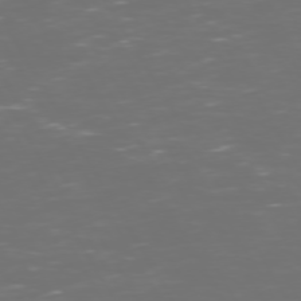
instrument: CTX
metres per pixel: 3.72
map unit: Hpe
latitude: 72.5168
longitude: -126.3656
